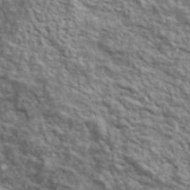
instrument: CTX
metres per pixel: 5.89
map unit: lHvf
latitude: 39.2159
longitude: -89.0837
